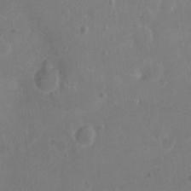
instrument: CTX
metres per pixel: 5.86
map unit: Ht
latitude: -4.2550
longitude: -15.6316
